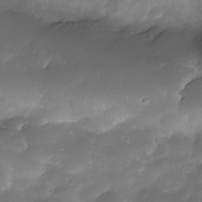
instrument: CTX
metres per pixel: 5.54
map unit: Nhe
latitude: -34.4629
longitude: -145.9717
